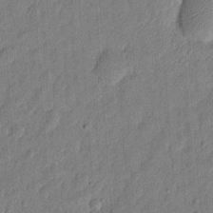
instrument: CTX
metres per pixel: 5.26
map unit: eHh
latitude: 7.5182
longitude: -73.4994
